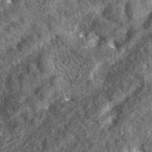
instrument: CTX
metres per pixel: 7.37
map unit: eAb
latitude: 37.2726
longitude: 110.4062
